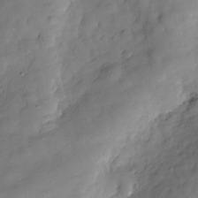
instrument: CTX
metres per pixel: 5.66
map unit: Hve
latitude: -29.5399
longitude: 93.4265
